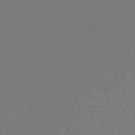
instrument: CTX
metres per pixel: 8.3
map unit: ANa
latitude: 43.2915
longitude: 23.1053
